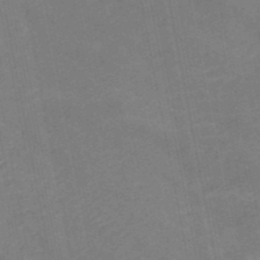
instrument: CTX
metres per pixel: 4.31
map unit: HNb
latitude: -48.7086
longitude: 58.3873
